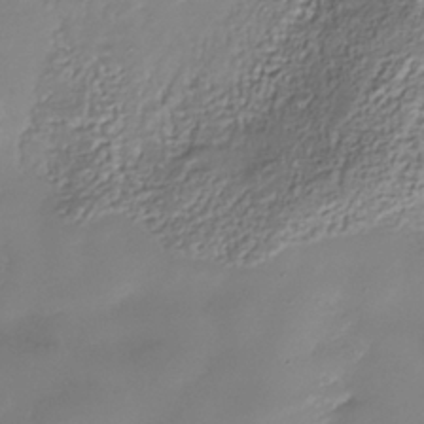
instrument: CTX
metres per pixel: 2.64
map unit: Nhe
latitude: -37.9367
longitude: -88.2334
